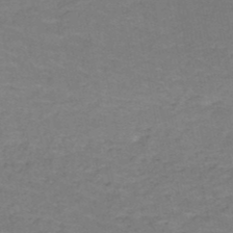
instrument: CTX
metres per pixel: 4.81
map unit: HNb
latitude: -49.9745
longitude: -52.6680
